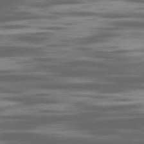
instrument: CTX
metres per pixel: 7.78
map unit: Ap
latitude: -82.0661
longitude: -69.3671
